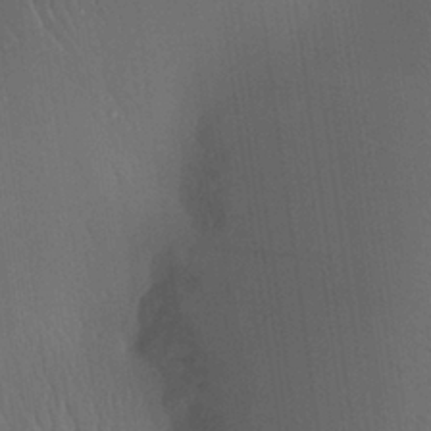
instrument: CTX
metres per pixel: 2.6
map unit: Aa
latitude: 26.2523
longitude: -137.6505
